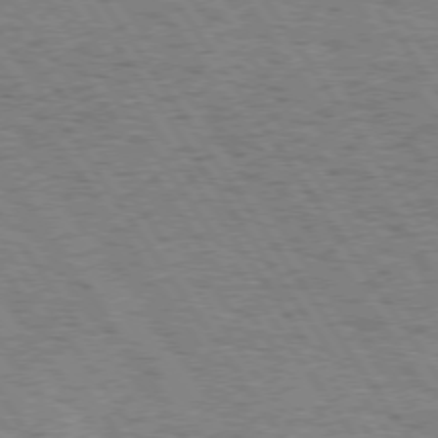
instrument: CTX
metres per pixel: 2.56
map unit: Hpe
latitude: 73.8206
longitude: -134.3278
